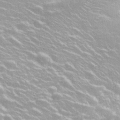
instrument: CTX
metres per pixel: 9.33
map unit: Nhu
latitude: 28.3656
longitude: -51.3481
